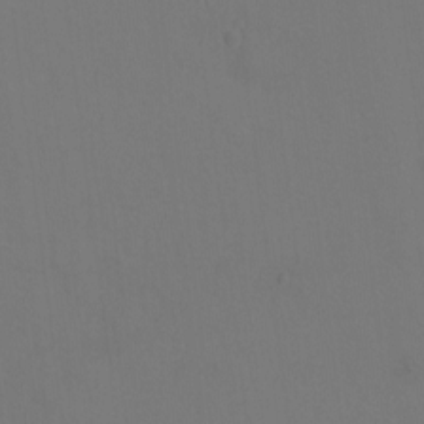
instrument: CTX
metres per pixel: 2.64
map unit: Hto
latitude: 0.3278
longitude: -34.0633
